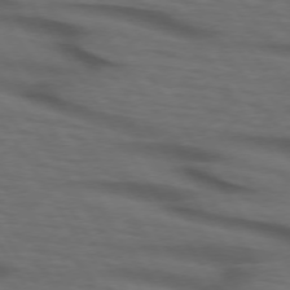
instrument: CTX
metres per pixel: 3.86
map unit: lApd
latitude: 73.5938
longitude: -74.1011
